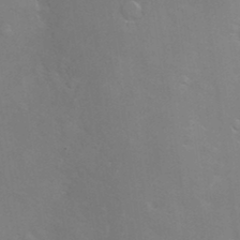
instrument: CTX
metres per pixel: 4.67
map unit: Hve
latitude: -10.7085
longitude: 175.2375
